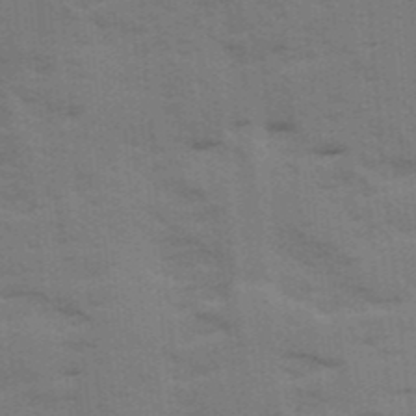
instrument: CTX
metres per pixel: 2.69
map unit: Ave
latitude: 11.8395
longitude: -102.0444
